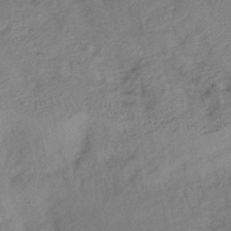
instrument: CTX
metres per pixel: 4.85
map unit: eHb
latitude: -43.4454
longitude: 83.5021
